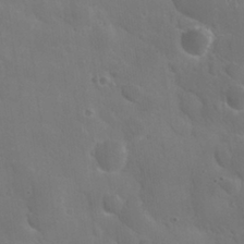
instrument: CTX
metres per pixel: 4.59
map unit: Nhu
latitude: 27.1403
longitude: -55.9528
